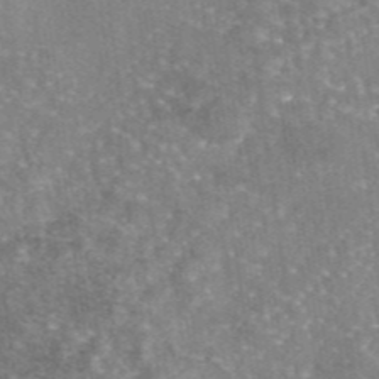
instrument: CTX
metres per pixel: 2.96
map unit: eAb
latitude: 45.6505
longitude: 105.3509
